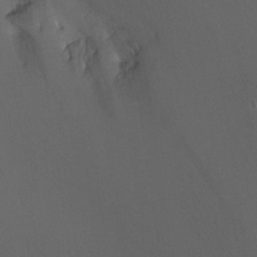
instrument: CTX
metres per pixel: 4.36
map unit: Ht
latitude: -9.1431
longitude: -31.4994
